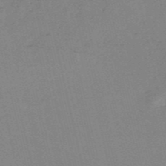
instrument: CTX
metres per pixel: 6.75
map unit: HNb
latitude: -54.3873
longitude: -41.7260
